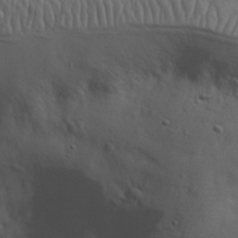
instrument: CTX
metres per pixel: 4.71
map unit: eHh
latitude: 30.5168
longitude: -69.0837
